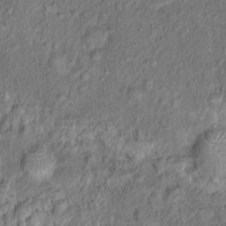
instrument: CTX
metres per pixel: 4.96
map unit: Hto
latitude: 15.5372
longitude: -40.9135
